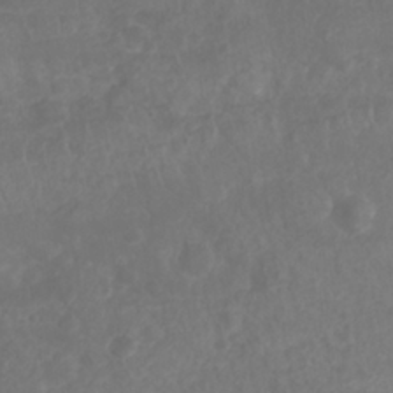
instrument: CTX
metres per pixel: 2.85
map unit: Nhu
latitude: 26.3089
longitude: -62.8002
